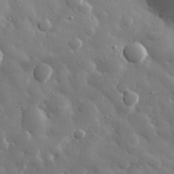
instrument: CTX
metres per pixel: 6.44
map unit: eHh
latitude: 29.8772
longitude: -78.7247
